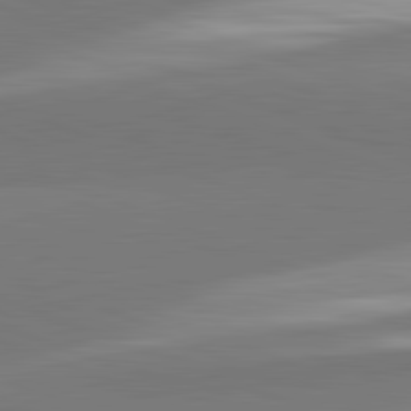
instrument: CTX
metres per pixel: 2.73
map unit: lApd
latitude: 82.3278
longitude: 150.4818
